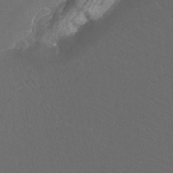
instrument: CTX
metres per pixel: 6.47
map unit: Htu
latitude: -11.9745
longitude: -71.8394
